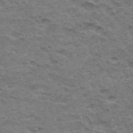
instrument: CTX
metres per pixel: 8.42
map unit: Hto
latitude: 33.2159
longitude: -47.6694
